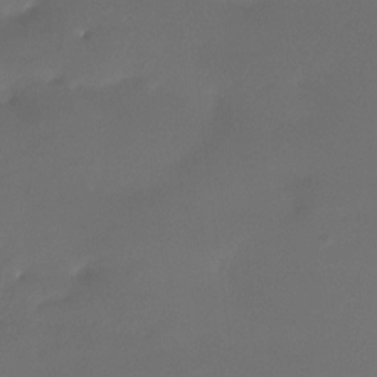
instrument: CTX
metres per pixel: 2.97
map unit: Htu
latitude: -13.2187
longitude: -49.6883
